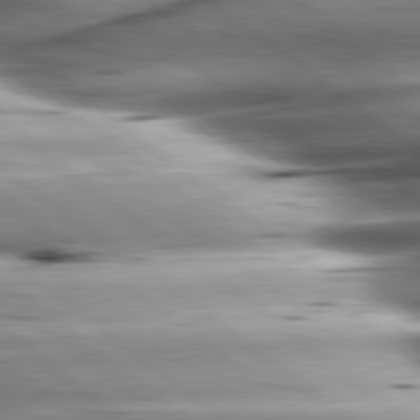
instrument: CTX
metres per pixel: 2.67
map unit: lApd
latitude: 80.4223
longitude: -143.9339
